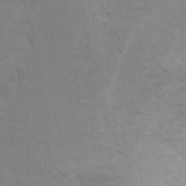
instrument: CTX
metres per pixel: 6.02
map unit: Ht
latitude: 10.7435
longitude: -33.0647
